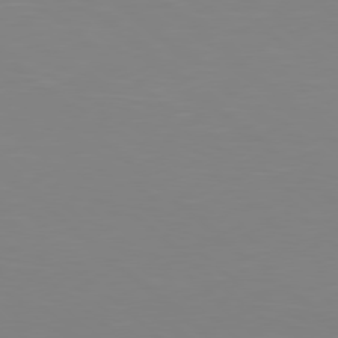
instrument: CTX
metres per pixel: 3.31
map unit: Hpe
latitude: 78.2145
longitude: -172.1010
